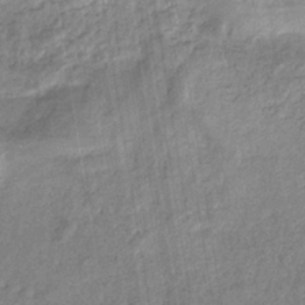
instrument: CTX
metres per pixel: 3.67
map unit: eHb
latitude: -37.5021
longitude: 79.9556
